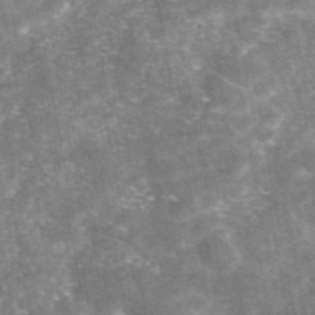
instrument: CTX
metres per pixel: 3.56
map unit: eAb
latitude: 46.8758
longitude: 121.0675
